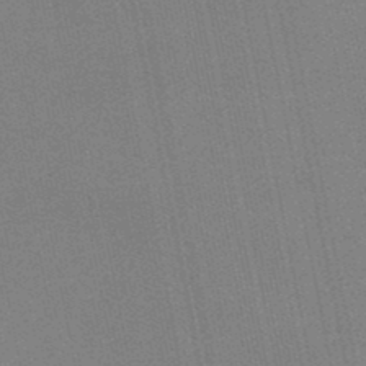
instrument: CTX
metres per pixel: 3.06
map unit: lHb
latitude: -48.1039
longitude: 68.8785
